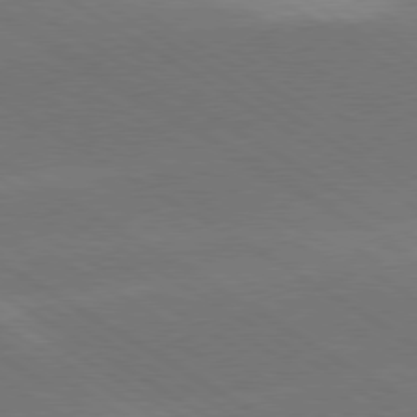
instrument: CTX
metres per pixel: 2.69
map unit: lApd
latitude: 78.6491
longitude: -51.7260
